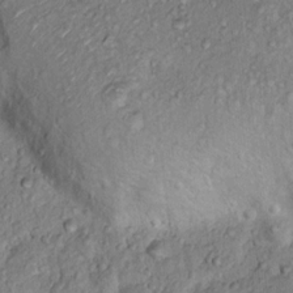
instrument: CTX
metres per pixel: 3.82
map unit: Hto
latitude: 15.5938
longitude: -30.4034
